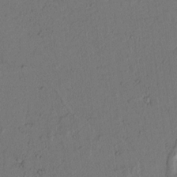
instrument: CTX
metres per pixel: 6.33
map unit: lAvf
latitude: 9.1214
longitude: 166.8030
